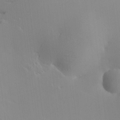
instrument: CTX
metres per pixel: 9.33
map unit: HNhu
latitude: 10.0822
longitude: 22.9542
